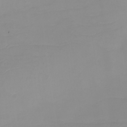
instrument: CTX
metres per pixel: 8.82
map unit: eHh
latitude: -4.0283
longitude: -75.9906
